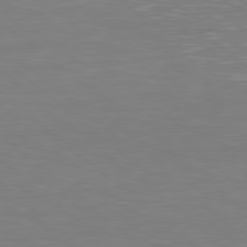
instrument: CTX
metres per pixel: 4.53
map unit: lApd
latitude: 79.0270
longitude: 175.7666
